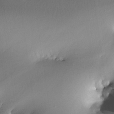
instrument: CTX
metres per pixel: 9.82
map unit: Nhe
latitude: -32.2740
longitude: -118.1766
